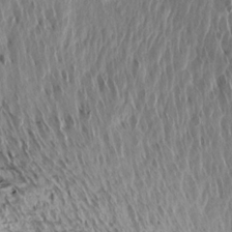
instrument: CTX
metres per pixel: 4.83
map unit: Aa
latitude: 15.6883
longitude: -142.7435
